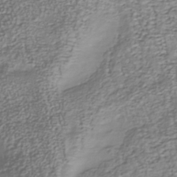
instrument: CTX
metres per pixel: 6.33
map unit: Nhu
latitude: -39.0109
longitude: -81.7261
